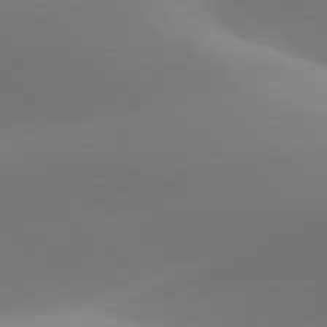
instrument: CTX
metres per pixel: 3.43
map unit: lApd
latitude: 78.4601
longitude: -51.4804
